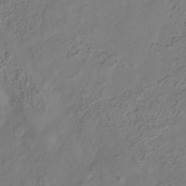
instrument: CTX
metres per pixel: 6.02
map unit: Nhe
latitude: -37.4265
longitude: 139.8612
